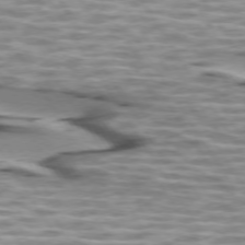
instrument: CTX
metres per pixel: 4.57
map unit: lApd
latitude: 74.1578
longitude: -56.8191
